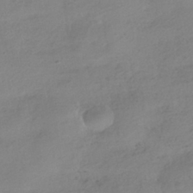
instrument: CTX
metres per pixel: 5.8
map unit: HNhu
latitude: -40.5951
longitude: 97.9367
